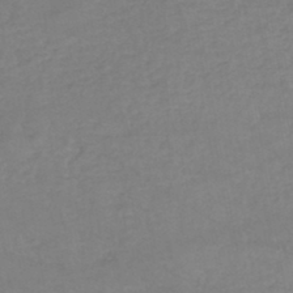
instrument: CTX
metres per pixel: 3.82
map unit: eHh
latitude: -45.0298
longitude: -29.8772
